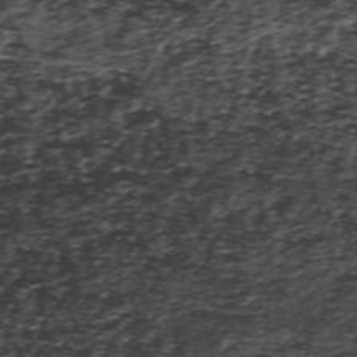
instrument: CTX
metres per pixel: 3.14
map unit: ANa
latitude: -40.6896
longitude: 103.1620
